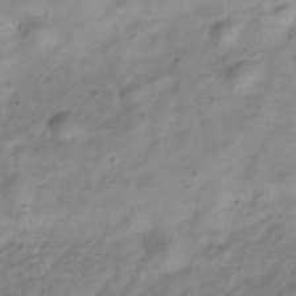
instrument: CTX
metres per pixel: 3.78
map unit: Hve
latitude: -33.1054
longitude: 89.0864
